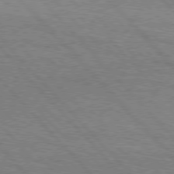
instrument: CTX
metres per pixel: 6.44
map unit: Hpe
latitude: 76.5168
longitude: -161.1403
